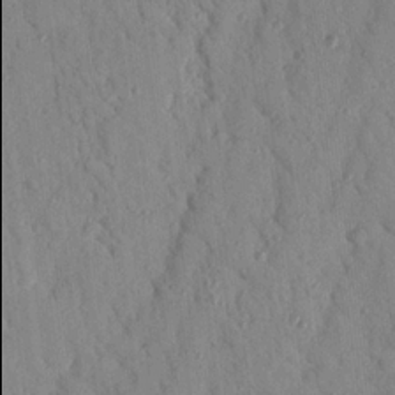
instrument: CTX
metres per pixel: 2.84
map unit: Nhu
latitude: 18.7813
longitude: -77.9906
